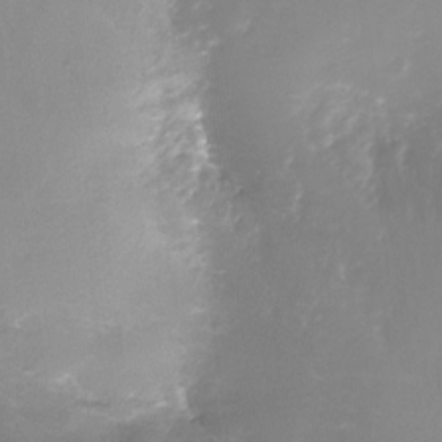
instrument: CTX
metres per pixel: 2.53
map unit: Nhe
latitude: -27.5210
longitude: -109.6882
